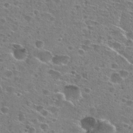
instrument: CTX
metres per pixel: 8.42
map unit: Hto
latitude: 26.3467
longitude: -47.3293
